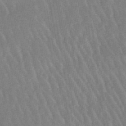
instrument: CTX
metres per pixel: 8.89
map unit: lHb
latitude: -48.4440
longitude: 71.1431
